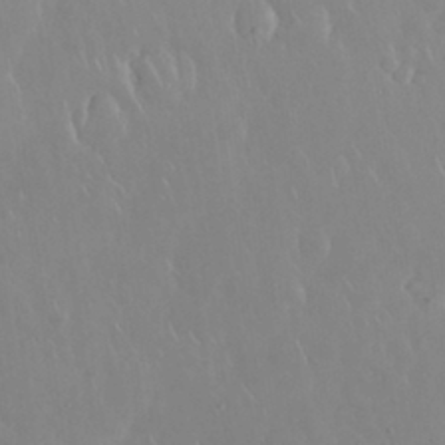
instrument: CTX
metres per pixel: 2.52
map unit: Nhu
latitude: 30.4034
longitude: -59.2915
